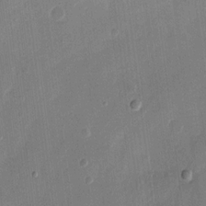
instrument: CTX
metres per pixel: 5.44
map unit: eHh
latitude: 13.9150
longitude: -69.1025
